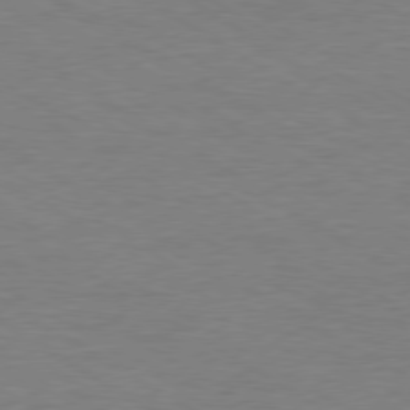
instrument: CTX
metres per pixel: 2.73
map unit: Ap
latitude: -80.0850
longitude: -87.6127
